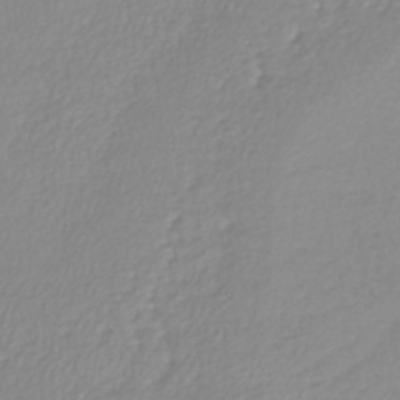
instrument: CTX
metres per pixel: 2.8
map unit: lHb
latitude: -41.8611
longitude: 68.9919
